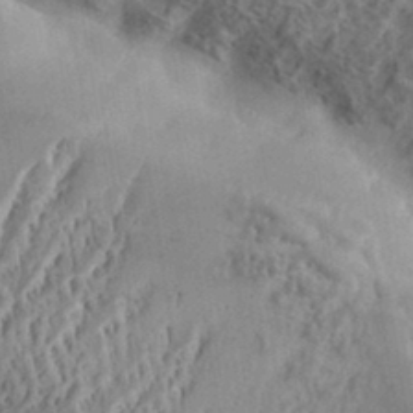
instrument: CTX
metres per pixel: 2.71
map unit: eHh
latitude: 34.7057
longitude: -133.9528
